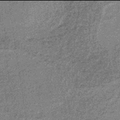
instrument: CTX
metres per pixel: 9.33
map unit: lHb
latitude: -38.0094
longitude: 65.5021
